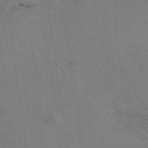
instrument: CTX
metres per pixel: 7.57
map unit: eAb
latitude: 50.6112
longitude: 112.9164
